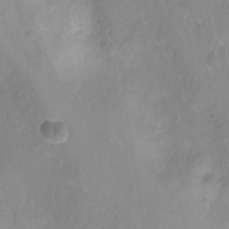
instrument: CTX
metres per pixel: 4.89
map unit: Nhu
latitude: -8.0094
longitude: -42.3278
